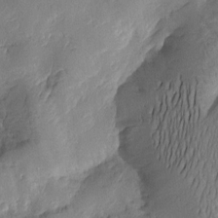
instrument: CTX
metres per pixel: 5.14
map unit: Htu
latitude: -2.3684
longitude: -176.4412
